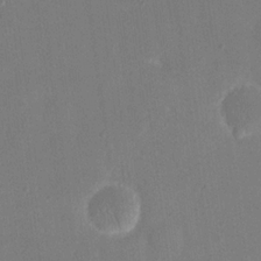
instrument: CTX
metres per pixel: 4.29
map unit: eHh
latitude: 19.2348
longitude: -70.3278
